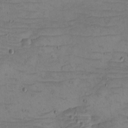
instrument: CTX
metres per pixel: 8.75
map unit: eHh
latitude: -5.2376
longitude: -81.8583
